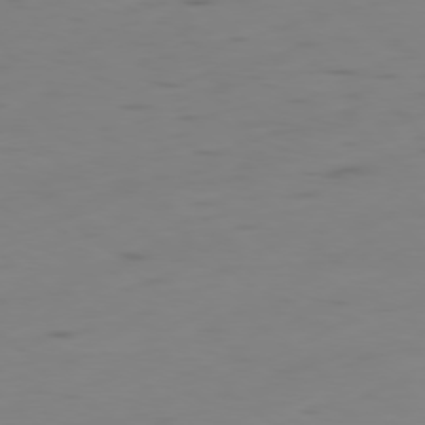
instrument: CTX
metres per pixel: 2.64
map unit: Hpe
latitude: -78.9730
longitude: 15.3699
